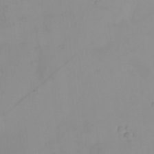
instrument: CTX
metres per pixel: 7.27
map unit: eHh
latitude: -9.1242
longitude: -66.4412
